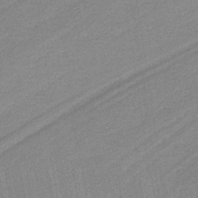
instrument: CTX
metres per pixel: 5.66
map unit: HNb
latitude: -37.0486
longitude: 57.1053
